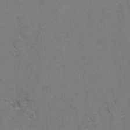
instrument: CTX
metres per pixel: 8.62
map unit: Hto
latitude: 6.3845
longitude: -31.1592
